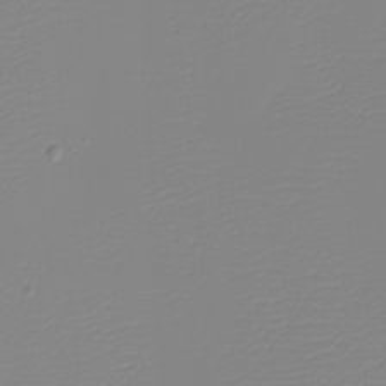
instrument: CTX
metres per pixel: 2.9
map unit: eHh
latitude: -5.5210
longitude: -84.7435
